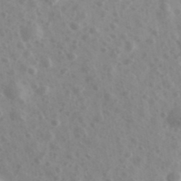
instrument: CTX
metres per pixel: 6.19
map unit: Ave
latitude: 39.2537
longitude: -106.5546
